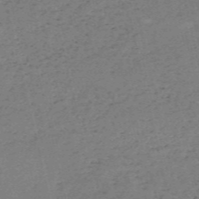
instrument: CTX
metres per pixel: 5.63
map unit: HNb
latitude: -55.5210
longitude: -42.9892
